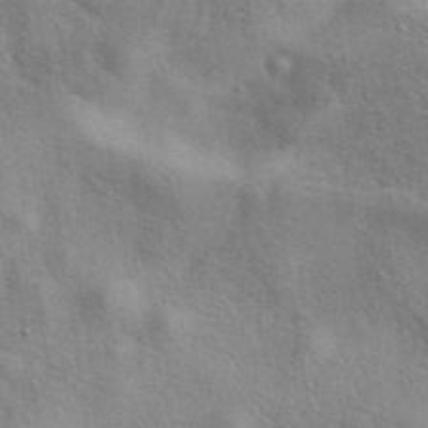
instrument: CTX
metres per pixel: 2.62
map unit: eAb
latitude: 40.8569
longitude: 104.0850
